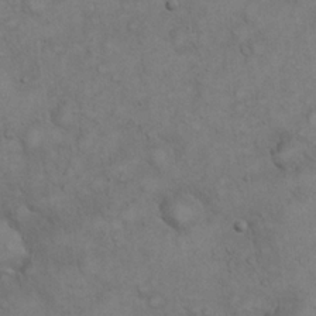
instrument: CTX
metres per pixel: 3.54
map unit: eHh
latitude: 20.7058
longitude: -59.5182
